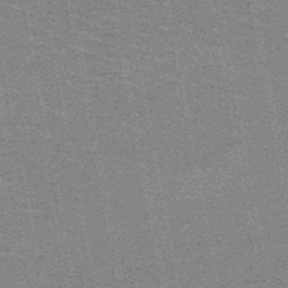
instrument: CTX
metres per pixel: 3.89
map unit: HNb
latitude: -48.0283
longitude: -44.1766
